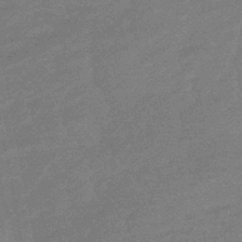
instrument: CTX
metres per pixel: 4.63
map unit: lHb
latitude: -49.0487
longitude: 81.9367
